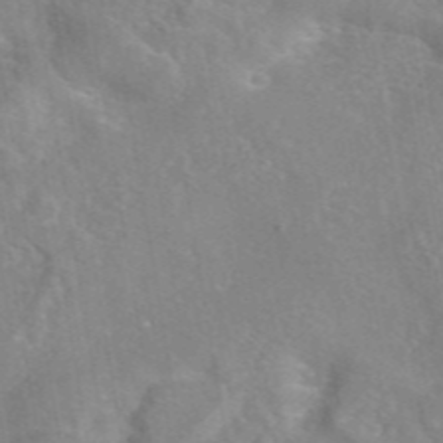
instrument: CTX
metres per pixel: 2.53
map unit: eAb
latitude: 45.1403
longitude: 109.5777
